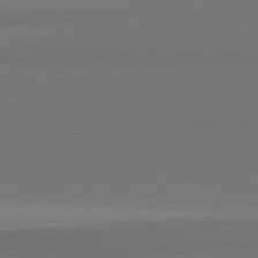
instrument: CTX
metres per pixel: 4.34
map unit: lApd
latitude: 81.3293
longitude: 145.9745
